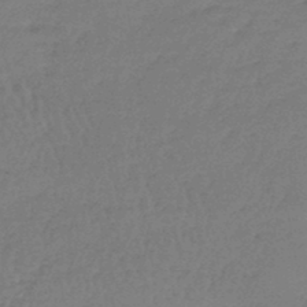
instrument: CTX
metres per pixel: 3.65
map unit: lHb
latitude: -45.1620
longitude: 69.7855
